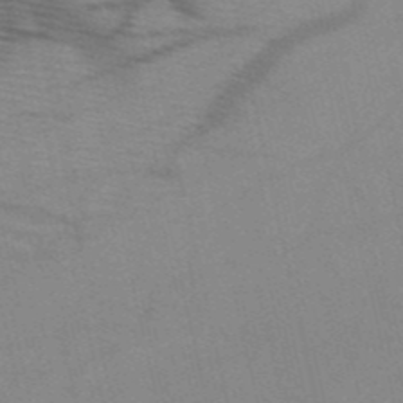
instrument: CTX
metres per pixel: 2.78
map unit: HNb
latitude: -52.8408
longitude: -45.1970
